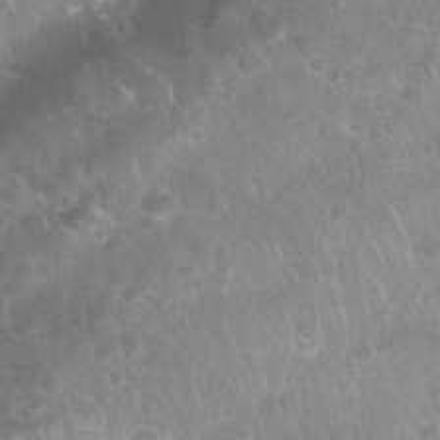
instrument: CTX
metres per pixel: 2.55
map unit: Nhu
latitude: 28.1767
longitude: -64.7435
